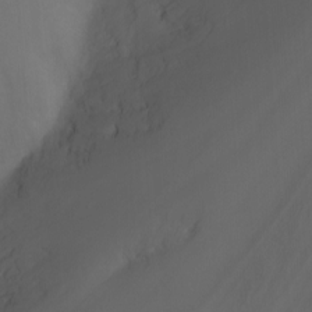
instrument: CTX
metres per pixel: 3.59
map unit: Nhu
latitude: -11.8800
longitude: -74.6302
